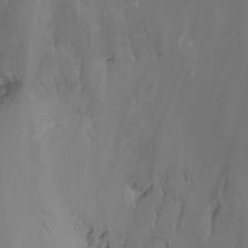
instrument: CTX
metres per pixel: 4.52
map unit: Nhu
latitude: -7.2943
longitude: -83.3103
